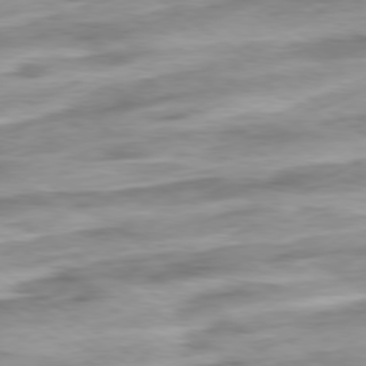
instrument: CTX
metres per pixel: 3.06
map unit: Hpe
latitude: -79.1431
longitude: -17.3860
